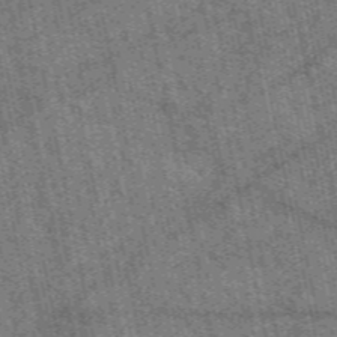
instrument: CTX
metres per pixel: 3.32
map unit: eAb
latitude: 51.0269
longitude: 114.7652
